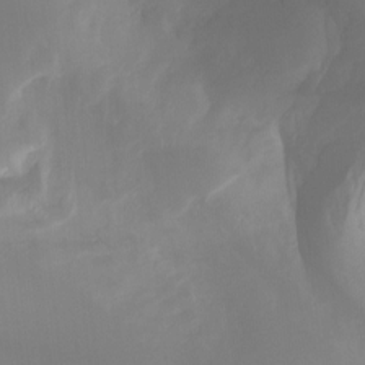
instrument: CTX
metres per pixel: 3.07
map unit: Hto
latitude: -8.5007
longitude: -51.9528
